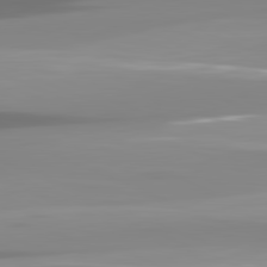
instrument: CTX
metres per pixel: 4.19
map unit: lApd
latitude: 81.9528
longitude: -137.1781
